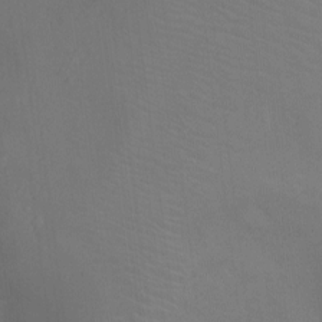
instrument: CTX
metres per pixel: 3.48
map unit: Ht
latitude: -9.5966
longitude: -24.3467
